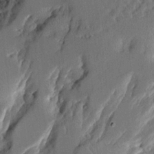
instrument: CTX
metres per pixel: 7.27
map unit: Aa
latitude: 11.9150
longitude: -126.2334
